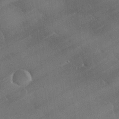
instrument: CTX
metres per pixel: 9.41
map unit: eHh
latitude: 30.1578
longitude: -81.1781
